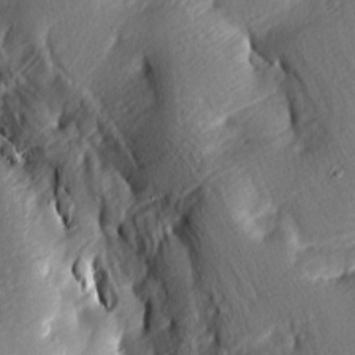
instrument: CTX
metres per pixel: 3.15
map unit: lAa
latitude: -8.5574
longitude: -126.0444
